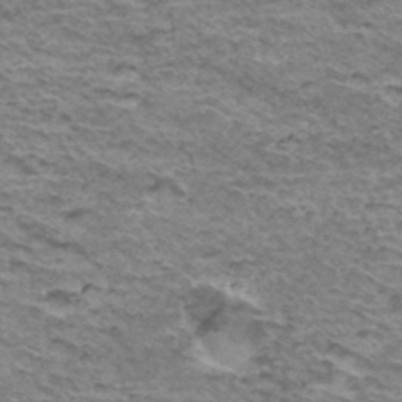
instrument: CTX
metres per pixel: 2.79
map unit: Hto
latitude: 36.1956
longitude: -42.8758
